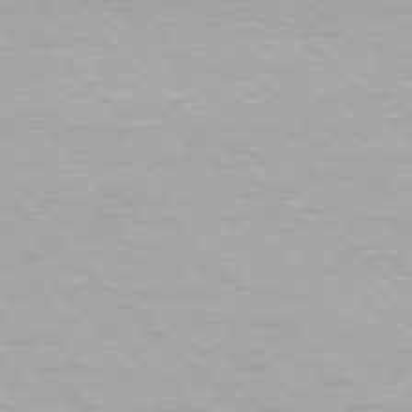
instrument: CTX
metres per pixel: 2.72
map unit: Hpe
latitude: 77.4048
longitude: -164.7435
